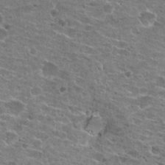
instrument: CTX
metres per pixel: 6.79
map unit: Hto
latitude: 21.6316
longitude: -42.3656
